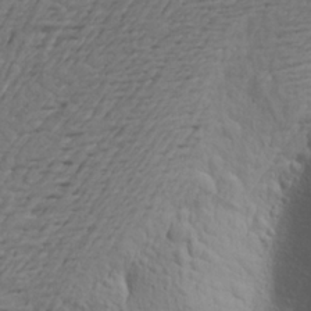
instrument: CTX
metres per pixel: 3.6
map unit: Aa
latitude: 19.2348
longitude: -142.1767
